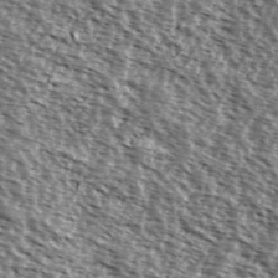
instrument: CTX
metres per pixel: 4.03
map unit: Ave
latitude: 37.7450
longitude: -112.0255
